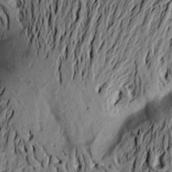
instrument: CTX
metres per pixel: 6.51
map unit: Aa
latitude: 20.4223
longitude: -148.9136
